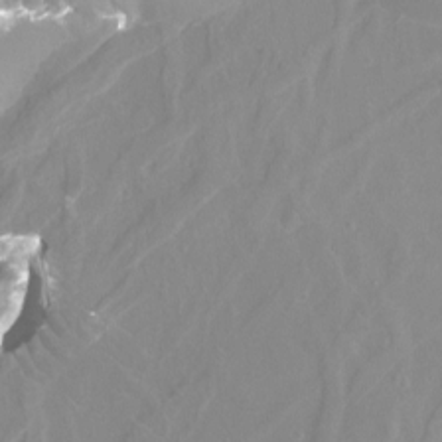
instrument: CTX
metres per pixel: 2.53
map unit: Ht
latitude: -4.3495
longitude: -26.5546
